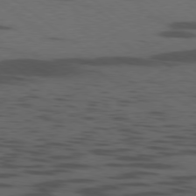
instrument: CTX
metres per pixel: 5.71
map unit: Ap
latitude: -79.5399
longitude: -99.8772
